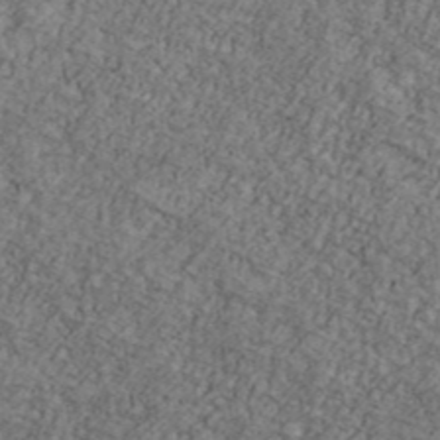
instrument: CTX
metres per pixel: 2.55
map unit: Ave
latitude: 41.1781
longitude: -110.8002
